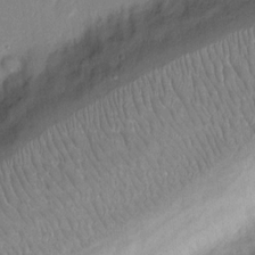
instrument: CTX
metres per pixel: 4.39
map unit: eHh
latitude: 14.5168
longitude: -70.0255
